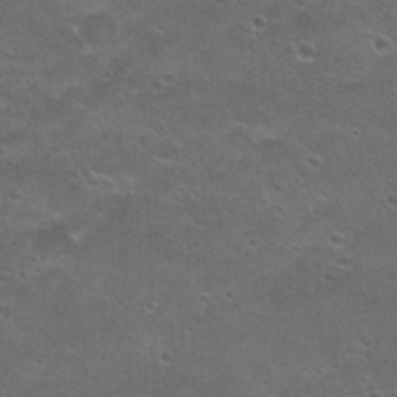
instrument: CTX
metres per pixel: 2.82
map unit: Hto
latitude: 21.2915
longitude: -43.5182
